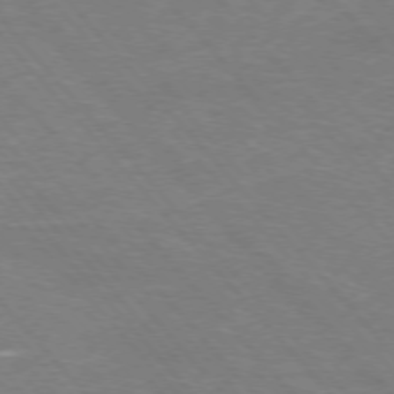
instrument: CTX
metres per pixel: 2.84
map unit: Hpe
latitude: -76.3117
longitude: -12.8758
